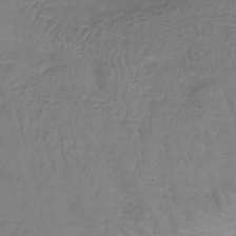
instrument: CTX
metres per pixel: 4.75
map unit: lHb
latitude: -38.7085
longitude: 60.8030
